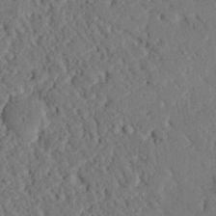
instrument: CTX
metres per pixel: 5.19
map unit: eHh
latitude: 25.7638
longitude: -80.4790
